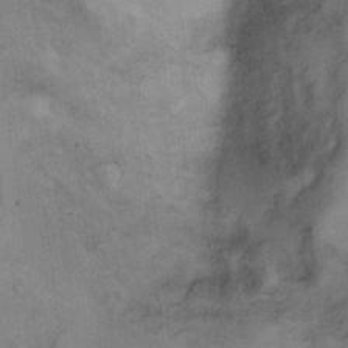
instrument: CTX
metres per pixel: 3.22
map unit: Ht
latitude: 8.3089
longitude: -38.3656
